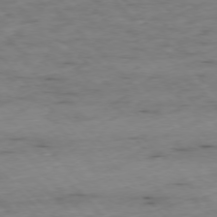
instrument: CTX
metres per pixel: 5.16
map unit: Ap
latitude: -76.6330
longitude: -89.8206
